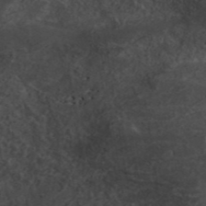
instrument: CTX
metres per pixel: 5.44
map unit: ANa
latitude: 42.4601
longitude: 29.2943
